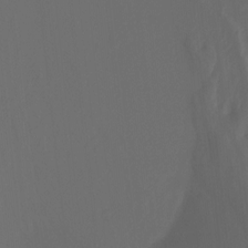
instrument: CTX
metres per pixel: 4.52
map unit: Nhu
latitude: -15.8045
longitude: -50.5734
